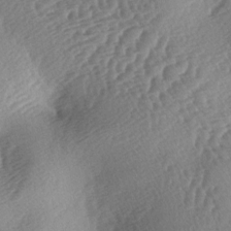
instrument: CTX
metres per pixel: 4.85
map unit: lAa
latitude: -3.8800
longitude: -126.3467
